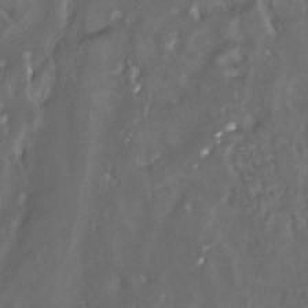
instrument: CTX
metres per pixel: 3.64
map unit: Nhu
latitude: -28.2362
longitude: -63.5182
